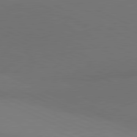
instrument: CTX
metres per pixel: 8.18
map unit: lApd
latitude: 81.0836
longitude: 136.9163
